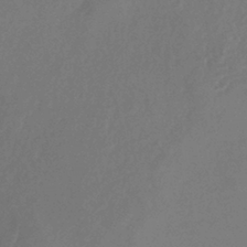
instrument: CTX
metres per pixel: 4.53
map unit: lHb
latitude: -39.5588
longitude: 74.5763
